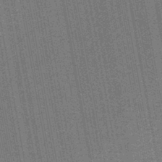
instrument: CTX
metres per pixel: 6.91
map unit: lHb
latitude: -44.8597
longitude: 58.0660
